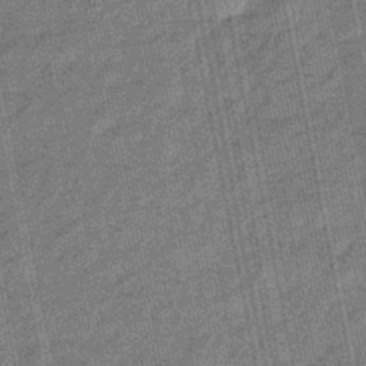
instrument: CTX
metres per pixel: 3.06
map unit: eHb
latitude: -43.8989
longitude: 87.1809
